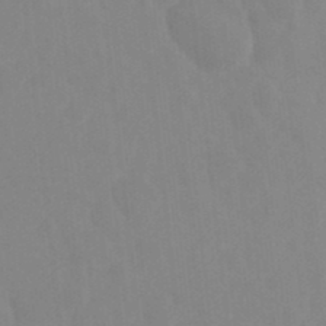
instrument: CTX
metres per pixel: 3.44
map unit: Ht
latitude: -14.8219
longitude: -56.1388
